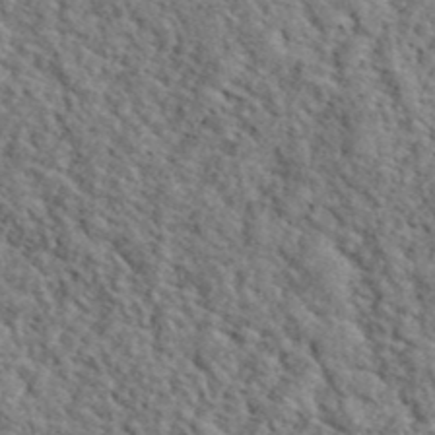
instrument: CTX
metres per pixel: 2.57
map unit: lHvf
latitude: 41.8016
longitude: -87.8016
